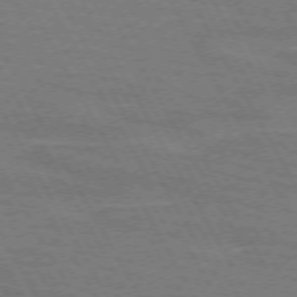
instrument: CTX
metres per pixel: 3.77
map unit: lApd
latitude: 71.8394
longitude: -55.5182
